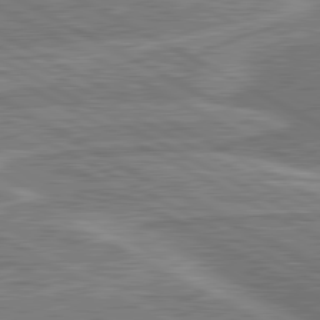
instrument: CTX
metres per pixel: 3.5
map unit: lApd
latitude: 81.1214
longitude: 142.7274
